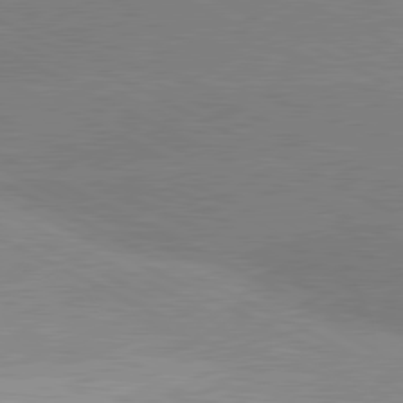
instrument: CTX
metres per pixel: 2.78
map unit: lApd
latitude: 80.5924
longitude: -154.8569
